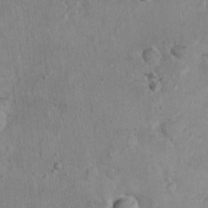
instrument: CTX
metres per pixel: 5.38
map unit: Nhu
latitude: 0.5357
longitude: -15.4238
